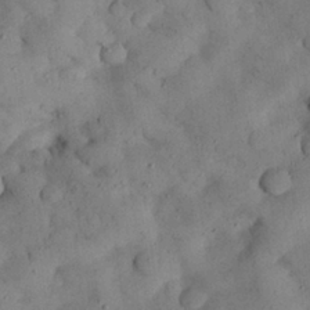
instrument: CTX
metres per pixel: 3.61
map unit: Nhu
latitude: 28.1200
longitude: -72.4412
